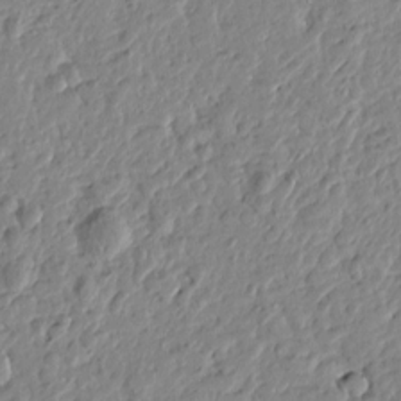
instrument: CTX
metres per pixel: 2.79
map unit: Htu
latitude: -1.2565
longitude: -178.4979
